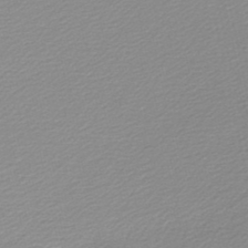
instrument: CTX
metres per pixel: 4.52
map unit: lHb
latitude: -46.2739
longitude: 65.0676
